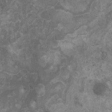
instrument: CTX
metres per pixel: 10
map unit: HNhu
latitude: 1.4426
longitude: 3.8989
